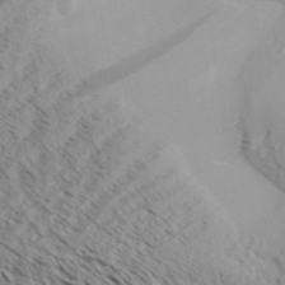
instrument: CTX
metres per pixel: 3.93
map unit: Aa
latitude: 32.2145
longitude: -139.4804
